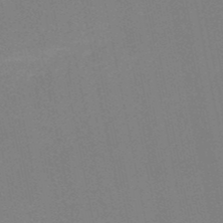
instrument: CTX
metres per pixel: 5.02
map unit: HNb
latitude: -51.0108
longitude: -52.5735
